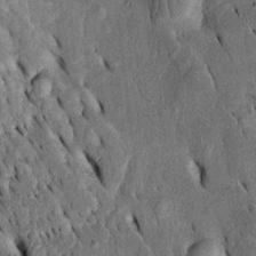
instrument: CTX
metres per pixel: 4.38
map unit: Htu
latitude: -3.1431
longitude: 150.6896
